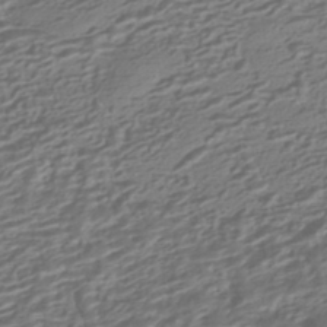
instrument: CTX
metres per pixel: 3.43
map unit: HNhu
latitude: -42.8030
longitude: 104.8975
